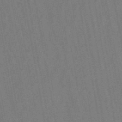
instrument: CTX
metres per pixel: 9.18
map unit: lHb
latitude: -49.1998
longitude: 73.3887
